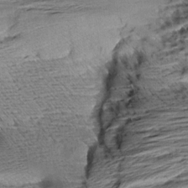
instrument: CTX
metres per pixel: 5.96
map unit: Aa
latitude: 8.6869
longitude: -140.0822
